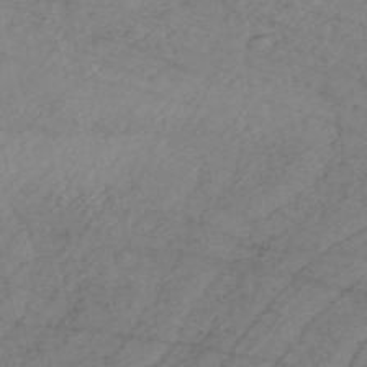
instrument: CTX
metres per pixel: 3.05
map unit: HNb
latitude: -55.3510
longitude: -45.2537
